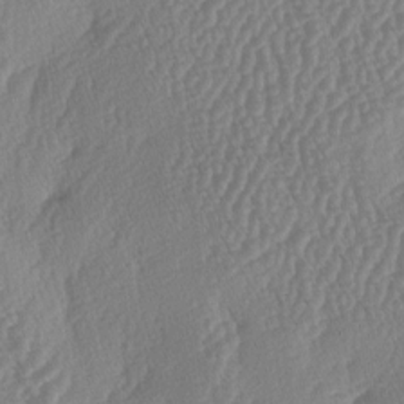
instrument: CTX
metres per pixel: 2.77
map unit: lAa
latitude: -5.5777
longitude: -130.1956
